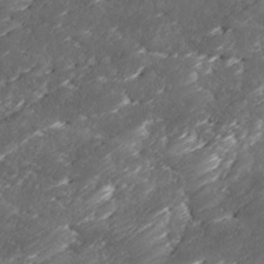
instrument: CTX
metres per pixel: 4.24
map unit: Ave
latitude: 15.9151
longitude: -136.6113
